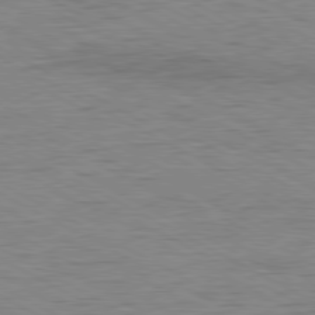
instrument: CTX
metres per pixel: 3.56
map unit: Ap
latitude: -80.9164
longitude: -86.6868
